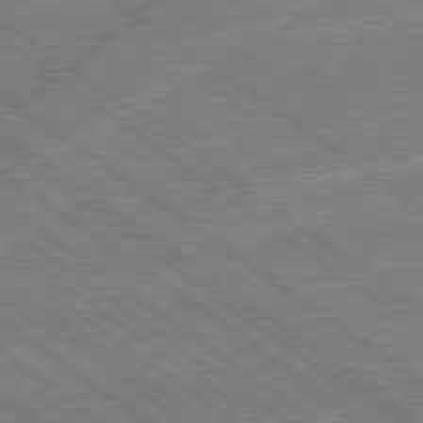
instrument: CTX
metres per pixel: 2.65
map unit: lApd
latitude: 79.2537
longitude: -144.7624
